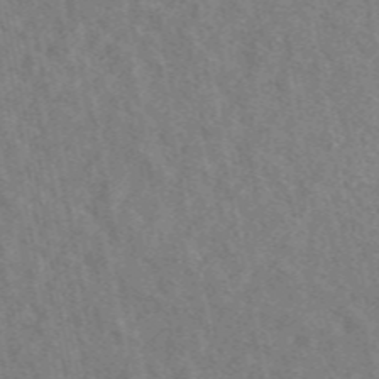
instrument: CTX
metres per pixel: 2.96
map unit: eAb
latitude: 48.5735
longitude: 116.9919
